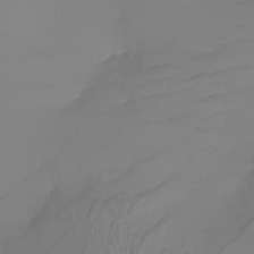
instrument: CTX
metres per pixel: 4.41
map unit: Nhu
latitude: -6.8408
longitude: -94.0822
